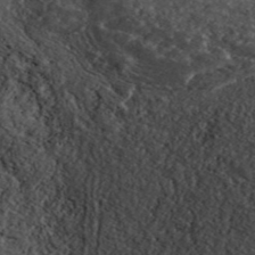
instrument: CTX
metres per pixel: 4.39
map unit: ANa
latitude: 45.0081
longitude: 38.6329
